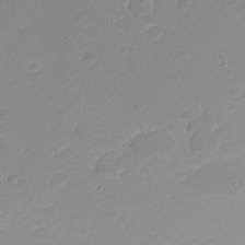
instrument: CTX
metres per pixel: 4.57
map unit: Nhu
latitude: 22.3089
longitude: -63.5182
